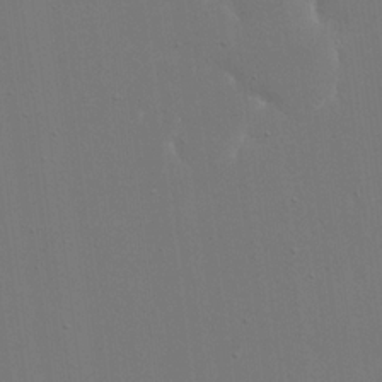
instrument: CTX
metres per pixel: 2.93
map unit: eHh
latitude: 19.6127
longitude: -69.3860
